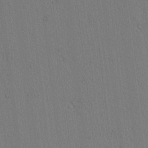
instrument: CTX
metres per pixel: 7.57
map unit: lAvf
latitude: 7.8583
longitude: 168.6896
